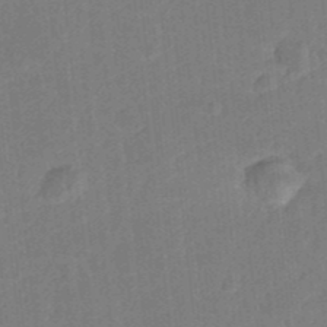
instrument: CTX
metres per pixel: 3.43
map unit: Nhu
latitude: 23.6883
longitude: -72.8380
